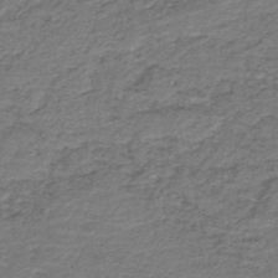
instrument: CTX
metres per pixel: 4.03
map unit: HNb
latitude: -44.6896
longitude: 51.1809
